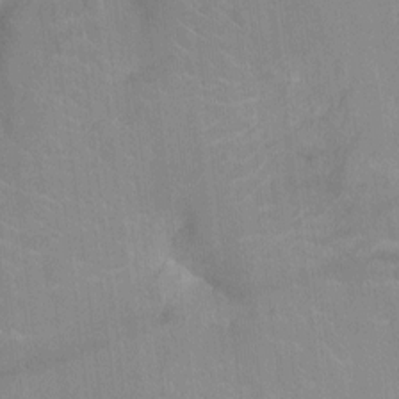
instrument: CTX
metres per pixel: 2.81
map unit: Ht
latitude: -2.7841
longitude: -17.1970
